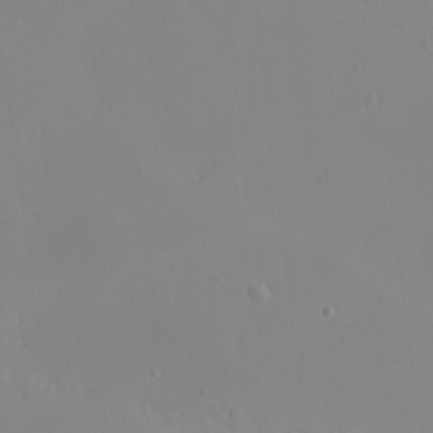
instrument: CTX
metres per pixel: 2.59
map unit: eHh
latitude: -9.1998
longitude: -68.3089
